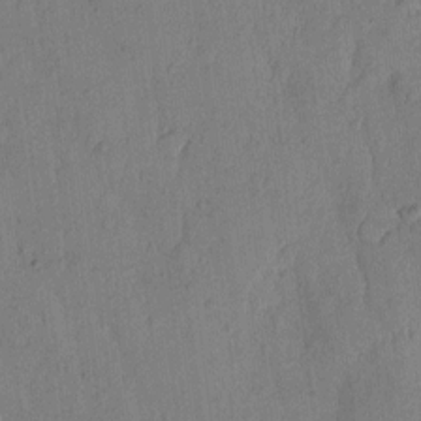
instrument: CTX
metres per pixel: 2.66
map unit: Hto
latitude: 8.4790
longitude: -58.2145
